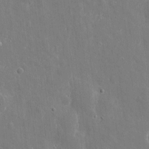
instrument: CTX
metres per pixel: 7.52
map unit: eHh
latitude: 8.7813
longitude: -70.3278
